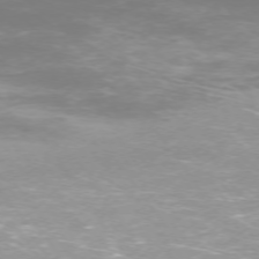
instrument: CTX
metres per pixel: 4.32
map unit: Ap
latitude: -74.7464
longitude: -75.4049
